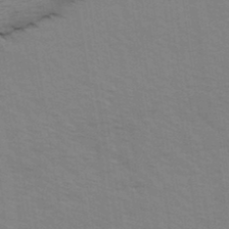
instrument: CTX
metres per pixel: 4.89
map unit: Ave
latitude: 15.0459
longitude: -102.7624
